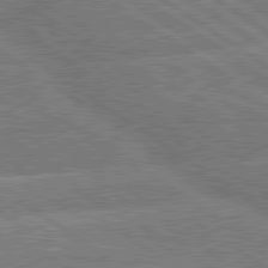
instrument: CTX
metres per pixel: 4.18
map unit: lApd
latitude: 79.8584
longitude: -157.2725
